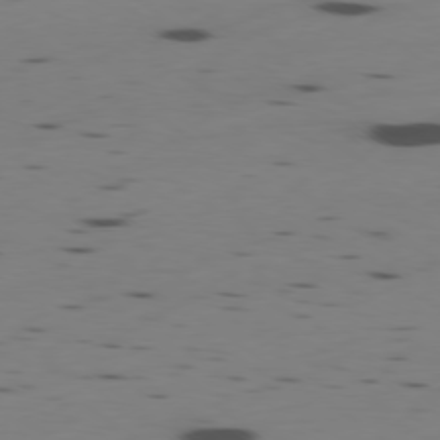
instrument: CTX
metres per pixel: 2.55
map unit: Ap
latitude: -79.2187
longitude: -62.1389
